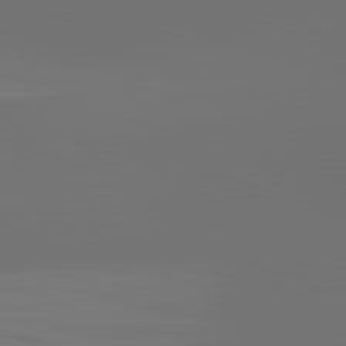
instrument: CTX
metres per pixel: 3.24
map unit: lApd
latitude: 81.9339
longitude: -152.4412
